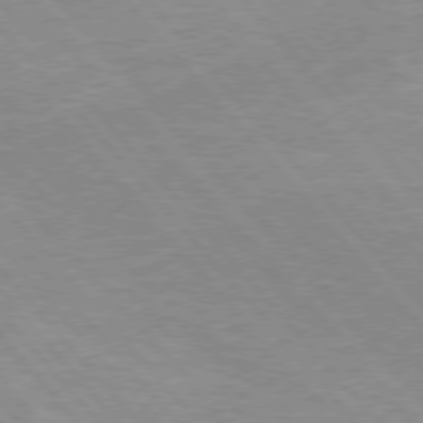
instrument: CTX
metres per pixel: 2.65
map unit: Hpe
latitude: 75.7639
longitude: -155.3104
